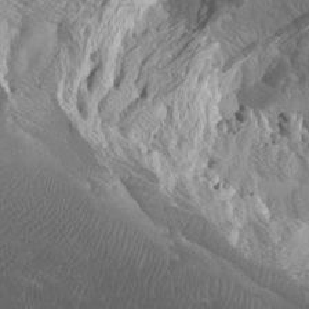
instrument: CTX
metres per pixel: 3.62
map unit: Htu
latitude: -7.9367
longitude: -64.9325
